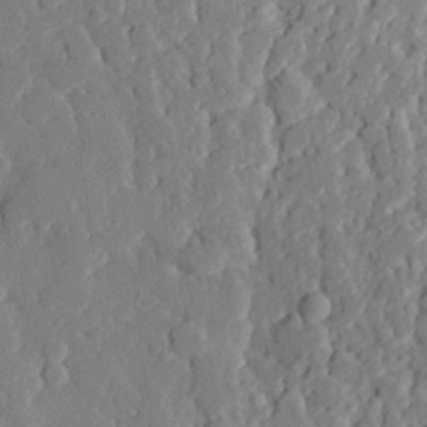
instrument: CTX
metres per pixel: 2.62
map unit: eHh
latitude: 28.7057
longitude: -79.9339
